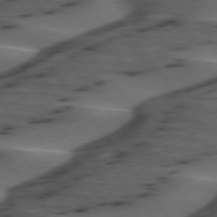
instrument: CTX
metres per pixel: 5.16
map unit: lApd
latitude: 75.3104
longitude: -70.7435
